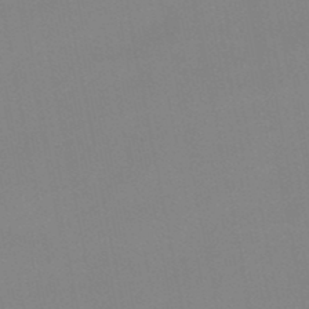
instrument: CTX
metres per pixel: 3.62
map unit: lHb
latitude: -48.8030
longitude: 76.8975
